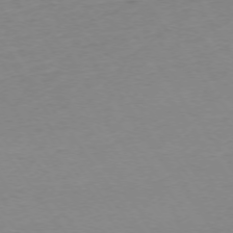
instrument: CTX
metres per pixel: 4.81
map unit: Ap
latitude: -74.5763
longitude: -85.2159
